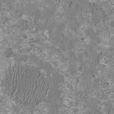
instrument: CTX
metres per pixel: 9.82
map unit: HNhu
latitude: 1.3103
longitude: -0.8569
